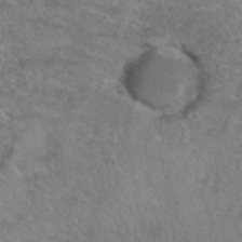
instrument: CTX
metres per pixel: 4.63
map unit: Hto
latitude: 39.3293
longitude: -42.9136
